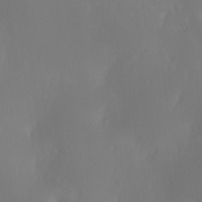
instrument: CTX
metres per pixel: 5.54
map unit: Ave
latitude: 1.3670
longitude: -113.4804
